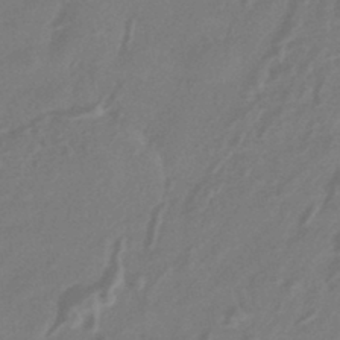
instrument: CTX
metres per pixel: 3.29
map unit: HNhu
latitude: -43.4076
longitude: 91.0865
